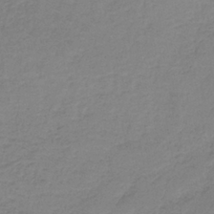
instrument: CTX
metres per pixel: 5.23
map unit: eAb
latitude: -35.8422
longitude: 52.5384
